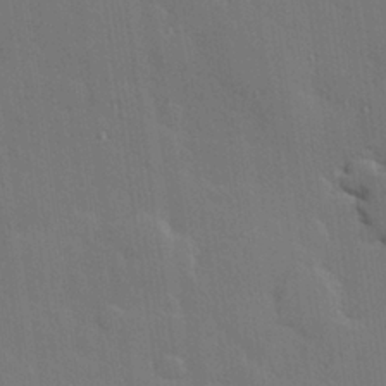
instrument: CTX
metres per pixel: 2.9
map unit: Hve
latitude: 26.8569
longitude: -90.7435
